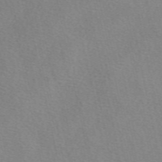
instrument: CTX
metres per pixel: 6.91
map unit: eAb
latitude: 50.4412
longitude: 109.1242
